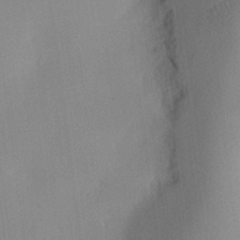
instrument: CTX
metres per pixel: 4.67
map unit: lHvf
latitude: 24.5167
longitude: 140.7463
